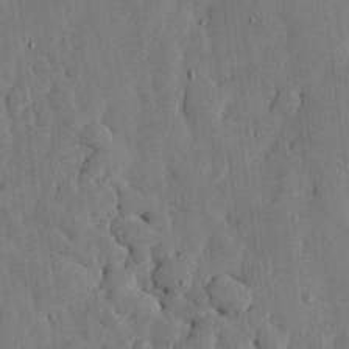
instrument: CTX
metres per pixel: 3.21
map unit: lHvf
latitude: 18.5545
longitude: -112.8380
